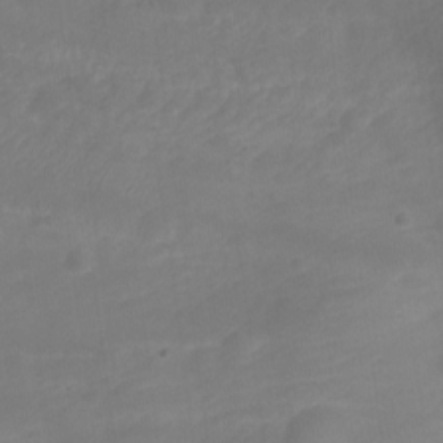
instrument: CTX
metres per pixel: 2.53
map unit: HNhu
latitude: -21.1620
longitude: 84.3873
